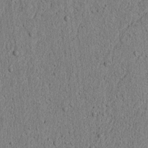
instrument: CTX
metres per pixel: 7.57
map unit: lAvf
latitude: 5.9717
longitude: 166.7652
